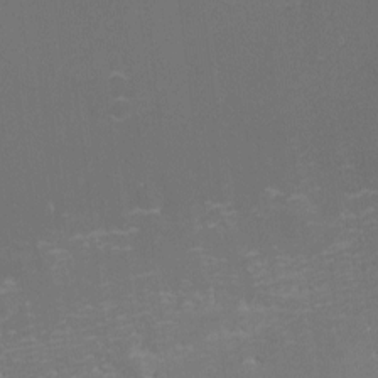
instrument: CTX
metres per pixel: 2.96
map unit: eHh
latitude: -1.7289
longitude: -79.8395
